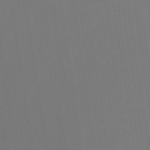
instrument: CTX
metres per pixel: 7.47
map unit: Nhu
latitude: -10.5007
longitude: -75.5938
